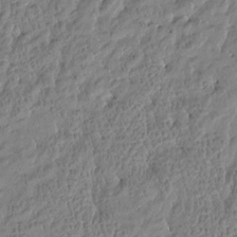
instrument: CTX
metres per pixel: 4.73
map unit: Htu
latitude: -4.1794
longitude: 176.5952
